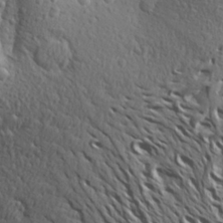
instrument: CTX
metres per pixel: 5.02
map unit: Aa
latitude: 26.9703
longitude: -144.4034
